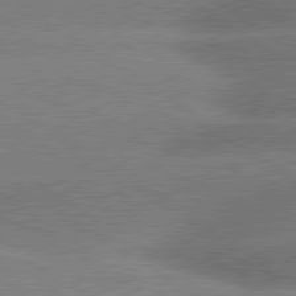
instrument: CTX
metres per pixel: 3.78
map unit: lApd
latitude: 80.0822
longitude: -153.8395
